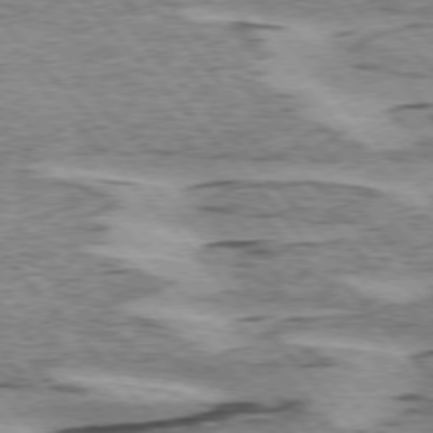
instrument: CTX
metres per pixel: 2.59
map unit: lApd
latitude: 75.4804
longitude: -78.0255
